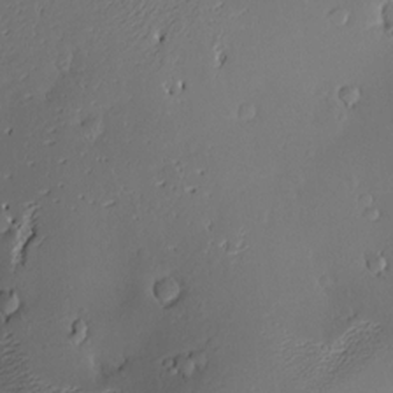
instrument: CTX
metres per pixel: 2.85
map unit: Hve
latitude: -9.8044
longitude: 174.7463
